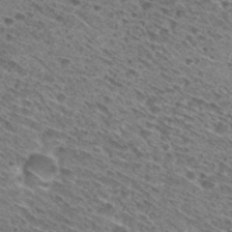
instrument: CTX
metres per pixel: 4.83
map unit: Hto
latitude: 30.2901
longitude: -45.9150
